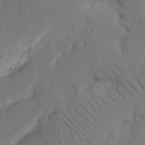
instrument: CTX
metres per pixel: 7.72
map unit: Nhu
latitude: 15.9528
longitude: -75.2537
